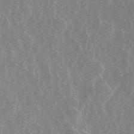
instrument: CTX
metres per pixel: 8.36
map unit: ANa
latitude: 45.0836
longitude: 24.8975
